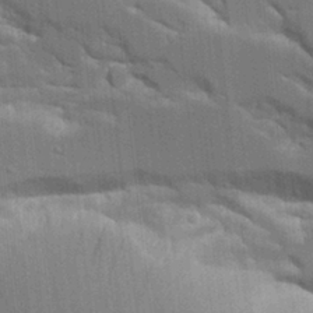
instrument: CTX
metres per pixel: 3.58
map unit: Aa
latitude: 10.7813
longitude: -125.8772
